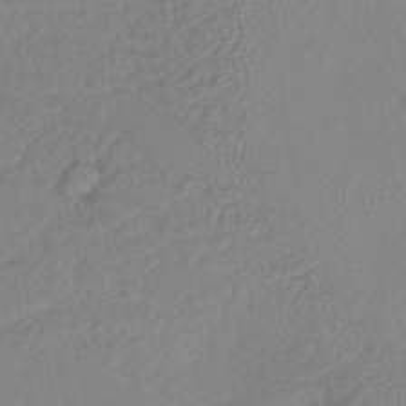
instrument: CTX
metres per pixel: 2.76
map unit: HNb
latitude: -34.3684
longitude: 63.8989
